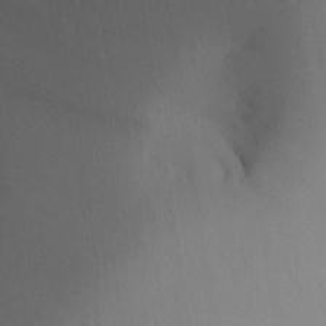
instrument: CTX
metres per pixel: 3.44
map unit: Aa
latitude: 27.1781
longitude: -147.5372
